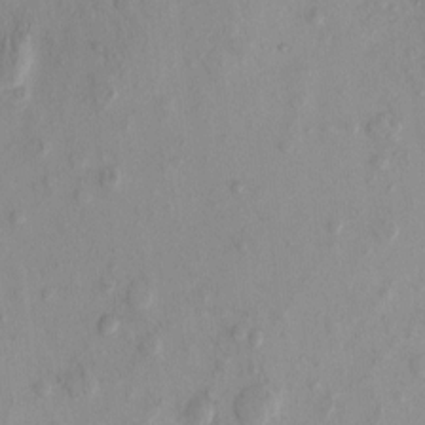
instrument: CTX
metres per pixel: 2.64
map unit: eHh
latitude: -0.2173
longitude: 15.2943
